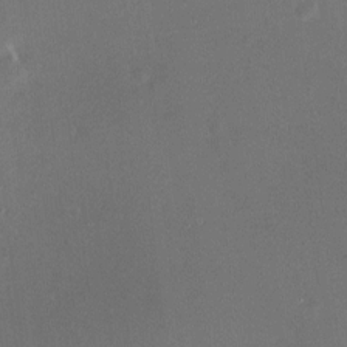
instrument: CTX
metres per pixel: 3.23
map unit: HNhu
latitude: 7.6883
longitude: 9.2187
